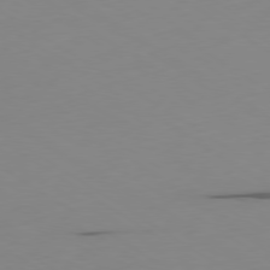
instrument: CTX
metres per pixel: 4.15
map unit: Ap
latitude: -79.9745
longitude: -61.9906
